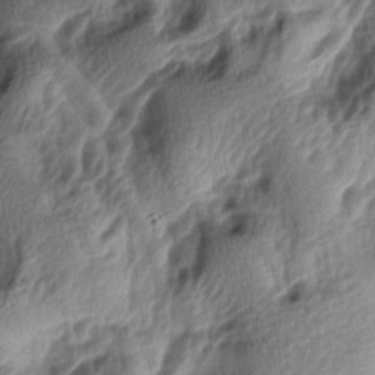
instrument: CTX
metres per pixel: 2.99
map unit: lAa
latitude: -5.6155
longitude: -123.9339
